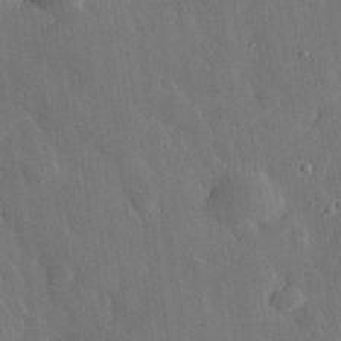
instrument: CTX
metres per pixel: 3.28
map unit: eHh
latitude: 31.1404
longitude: -78.4223
